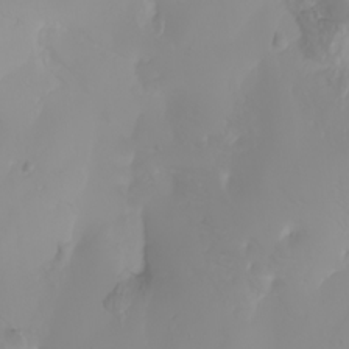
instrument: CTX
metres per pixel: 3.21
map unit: Nhu
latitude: -4.2739
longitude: -84.3845
